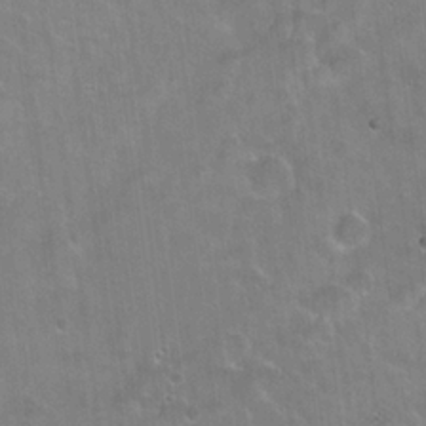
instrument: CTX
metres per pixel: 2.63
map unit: Hto
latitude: 22.3467
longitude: -51.5749
